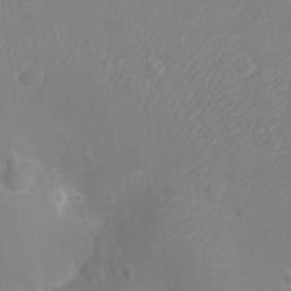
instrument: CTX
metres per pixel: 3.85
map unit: Ht
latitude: -10.6141
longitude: -22.9136
